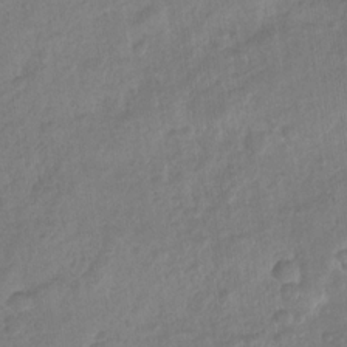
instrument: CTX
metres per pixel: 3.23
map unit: Nhu
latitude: -30.3684
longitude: -62.2334
